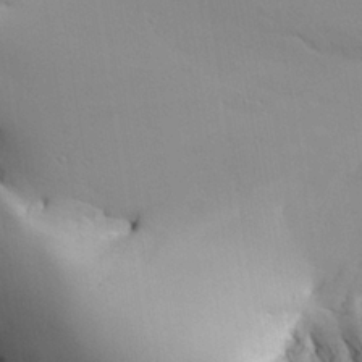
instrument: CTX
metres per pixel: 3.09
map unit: Aa
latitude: 25.3103
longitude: -133.2915
